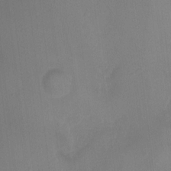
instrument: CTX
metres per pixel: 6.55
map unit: Nhu
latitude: 4.4790
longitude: -16.5924
